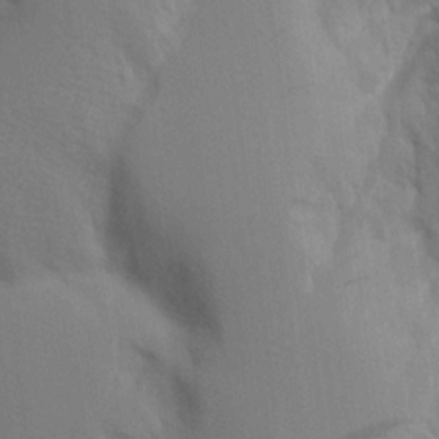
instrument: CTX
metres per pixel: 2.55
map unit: Aa
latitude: 16.2523
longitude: -148.8758
